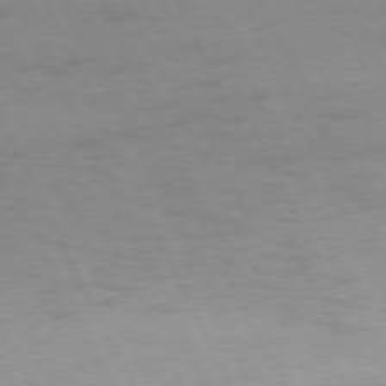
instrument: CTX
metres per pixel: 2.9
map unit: Ap
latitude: -77.0675
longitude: -72.3468
